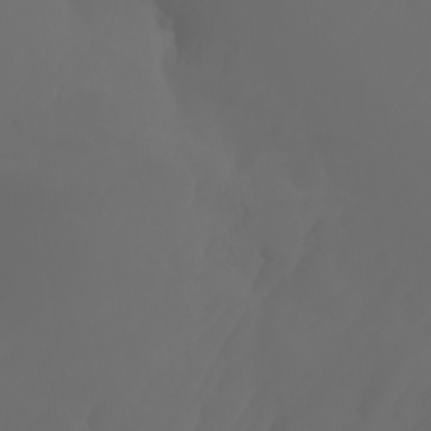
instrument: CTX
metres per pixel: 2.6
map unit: Nhu
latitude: -7.1431
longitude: -84.1389
